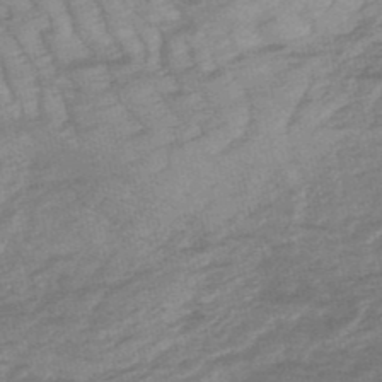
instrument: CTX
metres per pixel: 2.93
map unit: lHb
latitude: -49.1620
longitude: 83.2187
